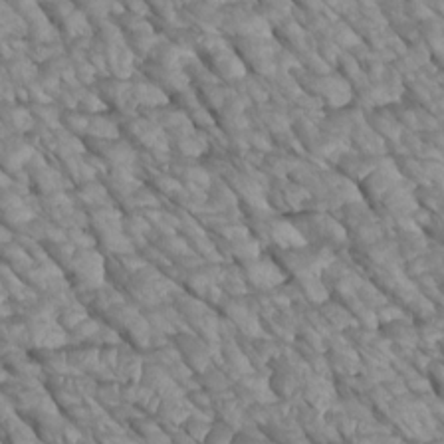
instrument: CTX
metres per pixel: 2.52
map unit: Htu
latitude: 2.3467
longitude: 144.1417
